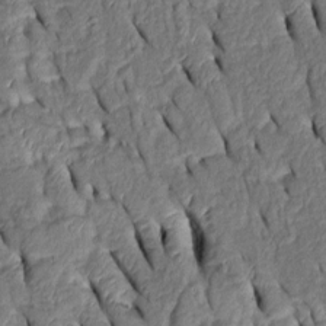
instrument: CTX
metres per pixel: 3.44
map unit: Htu
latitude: 0.7813
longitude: 149.4644
